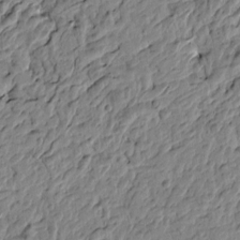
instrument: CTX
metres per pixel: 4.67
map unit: Htu
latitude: -3.5021
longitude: 179.1242
